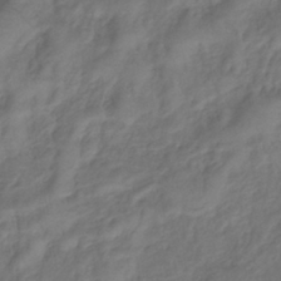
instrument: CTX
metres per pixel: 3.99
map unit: lHb
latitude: -38.8975
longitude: 75.0298
